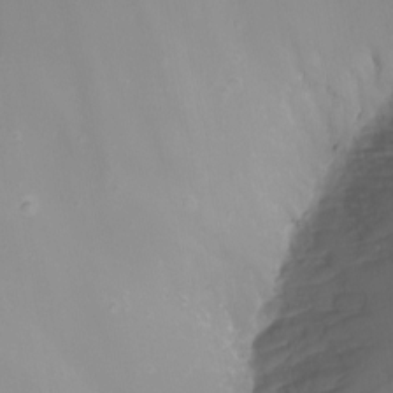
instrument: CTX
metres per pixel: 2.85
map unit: Nhu
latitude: -8.4251
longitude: -81.1592
